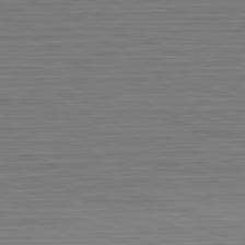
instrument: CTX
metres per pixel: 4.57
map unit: Hpe
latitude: -82.3306
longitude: 7.3131
